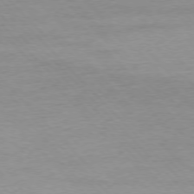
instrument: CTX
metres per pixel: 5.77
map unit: Ap
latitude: -77.1620
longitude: -93.1214
